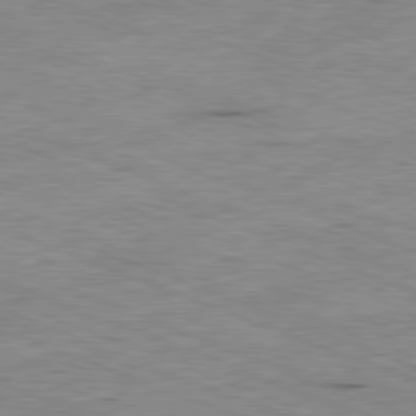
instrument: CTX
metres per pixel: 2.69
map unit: Ap
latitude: -81.8045
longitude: -69.4804
